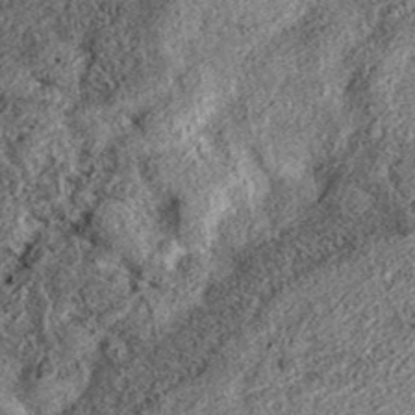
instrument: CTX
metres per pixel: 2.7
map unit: eAb
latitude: 36.5734
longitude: 107.0675
